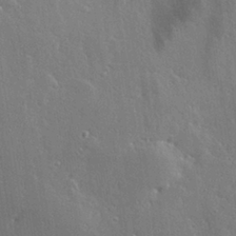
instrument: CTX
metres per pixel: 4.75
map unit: Hve
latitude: 28.6490
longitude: -92.1389
